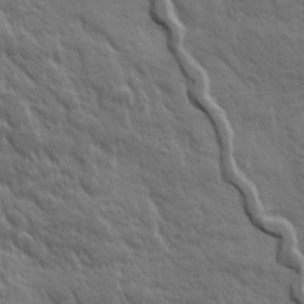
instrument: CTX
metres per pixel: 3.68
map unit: Ave
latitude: 19.6316
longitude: -133.6694
